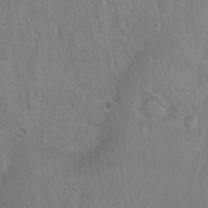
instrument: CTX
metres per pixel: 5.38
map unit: Nhu
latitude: 1.1025
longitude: -16.7813
